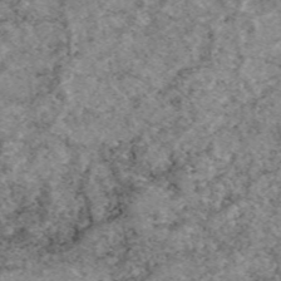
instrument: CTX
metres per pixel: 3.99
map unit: eAb
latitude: 49.4426
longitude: 109.5399
